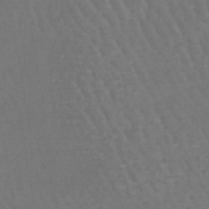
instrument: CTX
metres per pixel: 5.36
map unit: lHb
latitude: -46.0283
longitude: 76.6707
